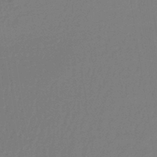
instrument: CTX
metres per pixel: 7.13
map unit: lHb
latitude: -45.0675
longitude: 56.6518
